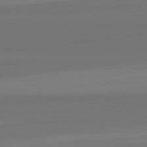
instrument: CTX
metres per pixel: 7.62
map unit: lApd
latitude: 82.1766
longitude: -176.3656
